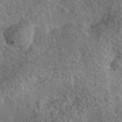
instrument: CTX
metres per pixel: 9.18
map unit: Nhe
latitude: -35.2565
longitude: -130.4601
